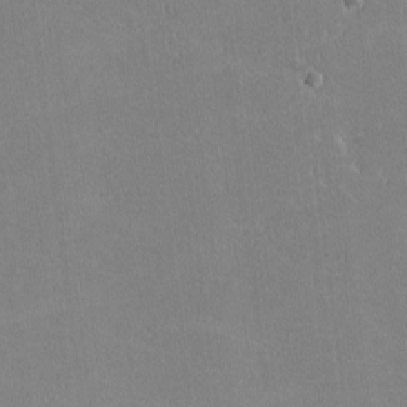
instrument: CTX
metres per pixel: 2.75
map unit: lHvf
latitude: -11.6911
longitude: -104.1767
